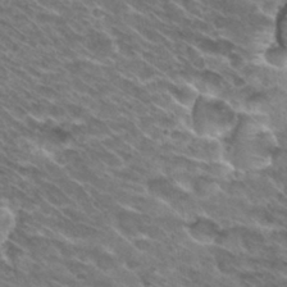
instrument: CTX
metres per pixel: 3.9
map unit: Hto
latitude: 30.2712
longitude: -42.9325
